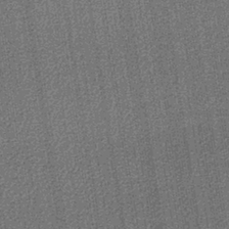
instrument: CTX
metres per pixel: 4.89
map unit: lHb
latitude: -37.7477
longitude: 64.1606
